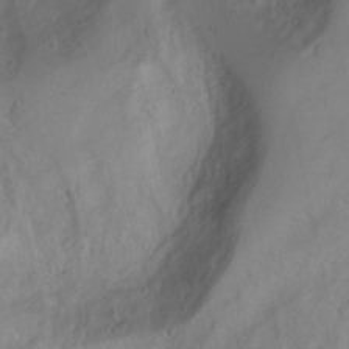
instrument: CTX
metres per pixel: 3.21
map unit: Aa
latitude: -3.7855
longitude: -71.1403
